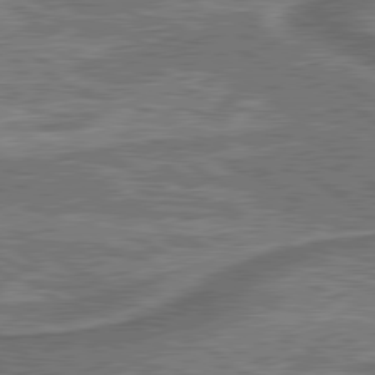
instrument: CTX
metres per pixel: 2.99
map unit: lApd
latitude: 79.9717
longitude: 173.7100
